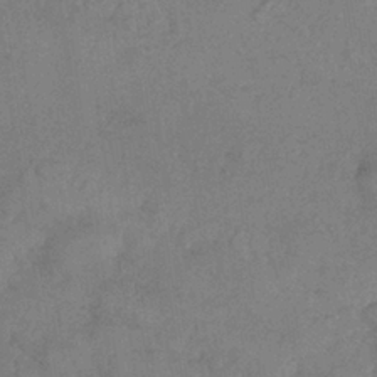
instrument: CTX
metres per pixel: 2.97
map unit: Nhe
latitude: -36.7652
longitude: -177.1403
